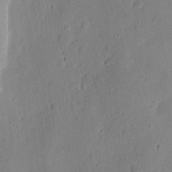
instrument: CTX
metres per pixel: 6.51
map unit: eHh
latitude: 11.0648
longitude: -74.0444
